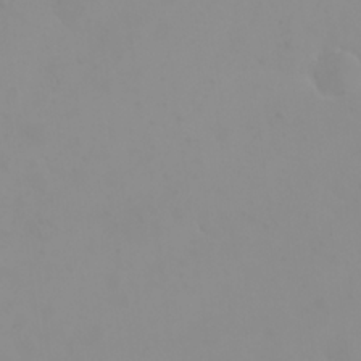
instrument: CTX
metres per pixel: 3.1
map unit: eHh
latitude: 23.9150
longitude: -65.1781
